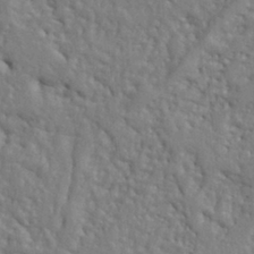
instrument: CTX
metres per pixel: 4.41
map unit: Ht
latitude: 8.9892
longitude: -77.1025
